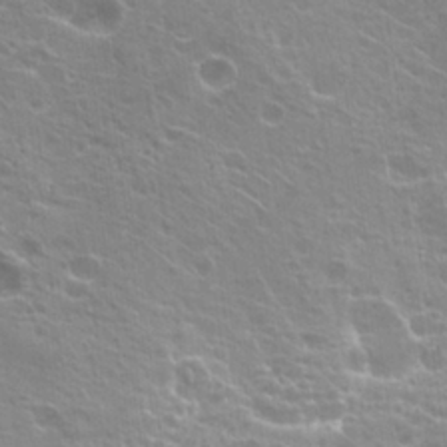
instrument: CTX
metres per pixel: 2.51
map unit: Hto
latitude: 21.0270
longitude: -40.2900
